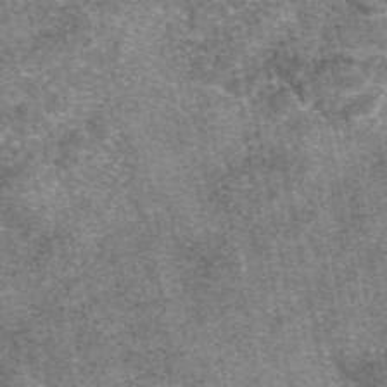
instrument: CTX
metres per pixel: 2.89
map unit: eAb
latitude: 48.0444
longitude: 106.5385
